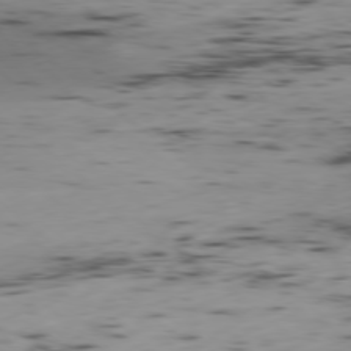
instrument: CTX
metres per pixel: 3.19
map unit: Ap
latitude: -78.7463
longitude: -63.6883
